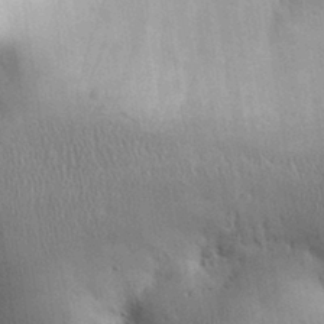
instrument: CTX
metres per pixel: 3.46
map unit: Aa
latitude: 32.6113
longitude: -144.0633
